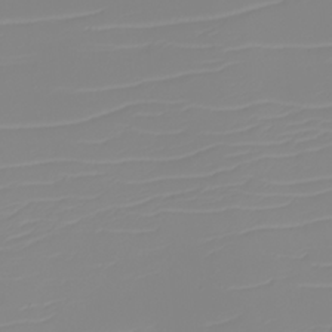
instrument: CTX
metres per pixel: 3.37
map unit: eHh
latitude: -5.8044
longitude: -85.1025
